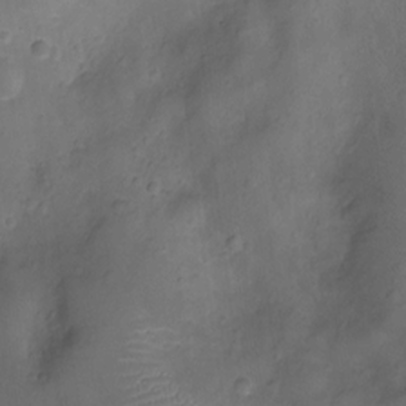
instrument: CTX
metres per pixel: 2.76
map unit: Ht
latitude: -10.4818
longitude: -21.8395
